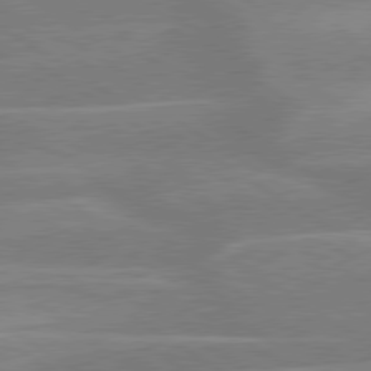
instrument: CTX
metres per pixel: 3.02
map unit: lApd
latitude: 79.4805
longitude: -122.9892
